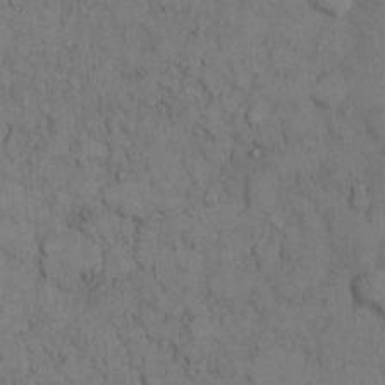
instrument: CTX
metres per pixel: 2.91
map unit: Hto
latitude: 8.8191
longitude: -60.5545
